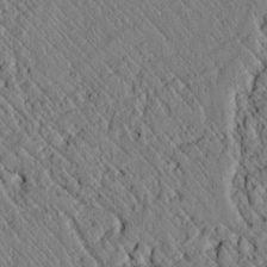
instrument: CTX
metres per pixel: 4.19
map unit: lAvf
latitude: 7.0458
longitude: 159.7288
